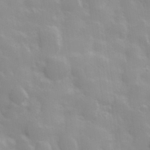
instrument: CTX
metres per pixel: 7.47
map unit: Hve
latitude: 30.8191
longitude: 150.4818
